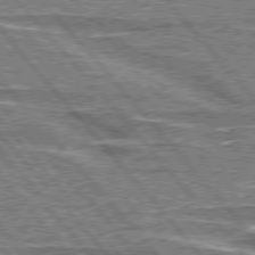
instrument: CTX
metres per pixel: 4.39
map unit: lApd
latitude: 76.4034
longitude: -80.2711
